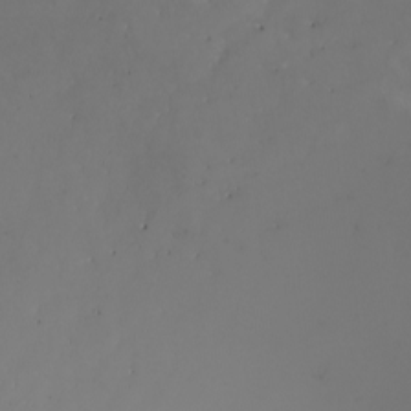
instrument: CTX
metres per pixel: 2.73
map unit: Nhu
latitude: -8.4818
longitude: -93.4804
